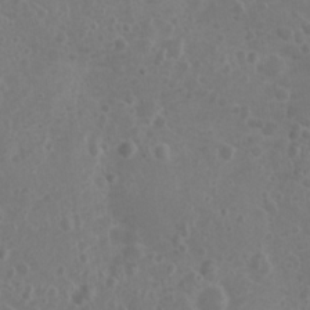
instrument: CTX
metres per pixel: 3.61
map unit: Nhu
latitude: 2.4601
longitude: -14.9325
